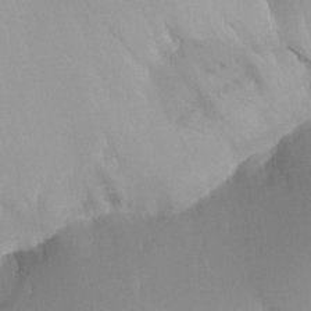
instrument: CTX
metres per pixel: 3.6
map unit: Ht
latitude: -8.5007
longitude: -31.8395
